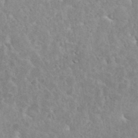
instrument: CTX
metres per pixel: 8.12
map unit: eHh
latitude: 35.8772
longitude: -61.6316
